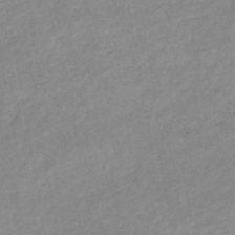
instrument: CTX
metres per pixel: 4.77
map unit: lHb
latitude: -44.4062
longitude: 67.0297
